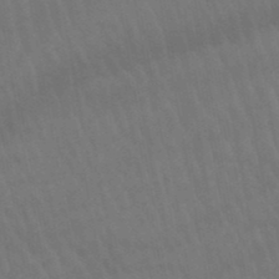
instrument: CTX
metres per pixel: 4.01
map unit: lHb
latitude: -46.0850
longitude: 76.9542
